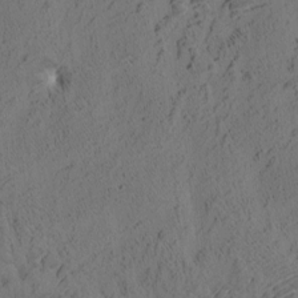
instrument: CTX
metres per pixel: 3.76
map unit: eHh
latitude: 3.5182
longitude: -78.6302
